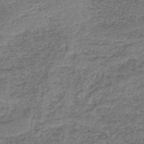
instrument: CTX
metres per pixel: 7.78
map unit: lHb
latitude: -44.3684
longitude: 66.6707
